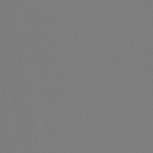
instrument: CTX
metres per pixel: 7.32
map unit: lHb
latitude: -49.9367
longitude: 69.8422
